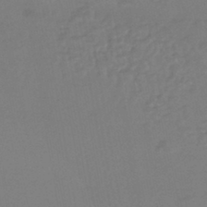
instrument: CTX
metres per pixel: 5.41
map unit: HNhu
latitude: -44.3306
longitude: 93.6722
